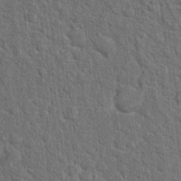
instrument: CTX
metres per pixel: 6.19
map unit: Hto
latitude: 15.5183
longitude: -34.3278
